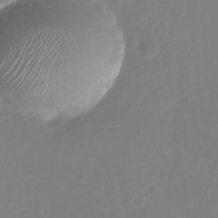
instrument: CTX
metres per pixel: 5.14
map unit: Nhu
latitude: -26.8030
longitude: -72.2334
